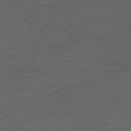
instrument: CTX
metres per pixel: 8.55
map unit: Ap
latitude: -76.6707
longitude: -76.5734
